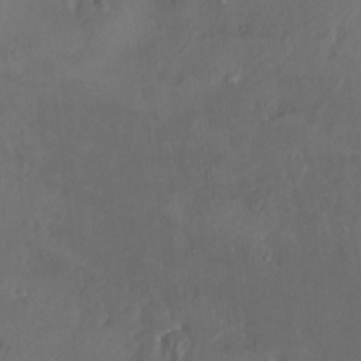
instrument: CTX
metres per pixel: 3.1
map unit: HNhu
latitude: 4.8002
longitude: 13.2943
